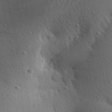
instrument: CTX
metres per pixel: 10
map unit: Aa
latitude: 26.1200
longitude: -148.8380
